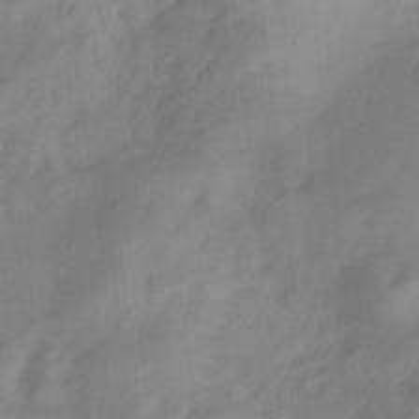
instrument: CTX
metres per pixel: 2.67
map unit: HNhu
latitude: -27.8044
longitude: 74.7841
